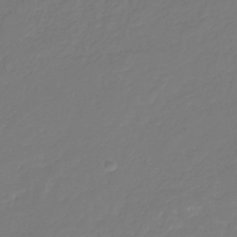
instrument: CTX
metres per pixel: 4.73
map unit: HNb
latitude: -35.7100
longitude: 50.9353
